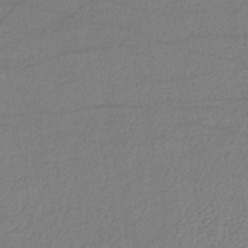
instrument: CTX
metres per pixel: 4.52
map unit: lHb
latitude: -40.4251
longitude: 69.0675
